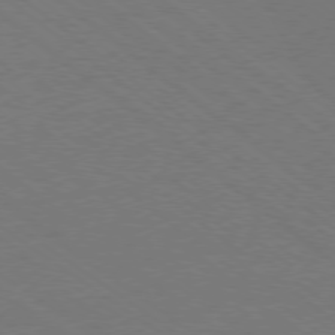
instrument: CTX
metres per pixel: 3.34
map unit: Ap
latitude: -79.1242
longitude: -55.0458
